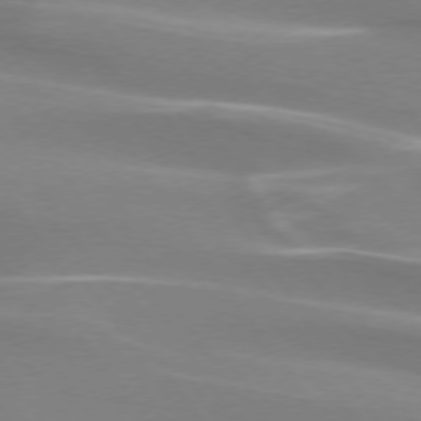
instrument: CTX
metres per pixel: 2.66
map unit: lApd
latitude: 73.9528
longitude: -61.8583
